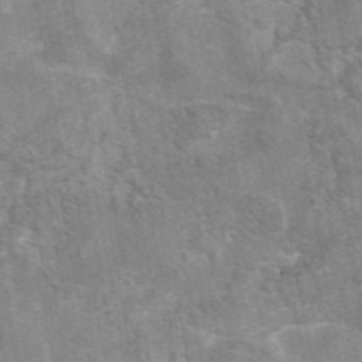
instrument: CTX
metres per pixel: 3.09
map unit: eAb
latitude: 44.8569
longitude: 122.5385
